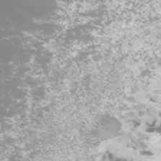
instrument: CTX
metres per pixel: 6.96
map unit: Htu
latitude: -5.9556
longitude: -73.8962
